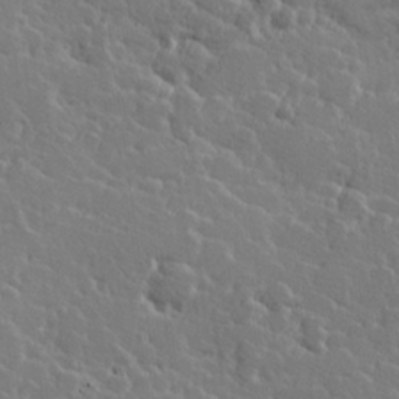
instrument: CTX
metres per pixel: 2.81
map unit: Hve
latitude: 25.9150
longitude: 144.2928
